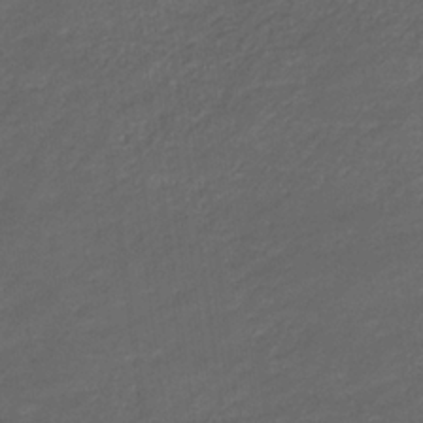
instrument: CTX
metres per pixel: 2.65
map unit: eHb
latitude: -33.2376
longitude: 68.5762
